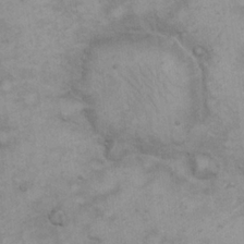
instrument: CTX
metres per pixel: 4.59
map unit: eHh
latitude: 21.6316
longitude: -59.1781
